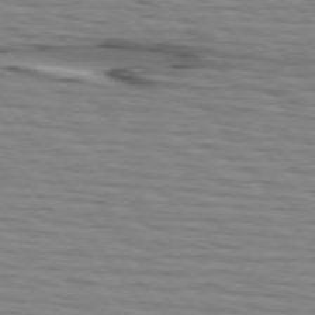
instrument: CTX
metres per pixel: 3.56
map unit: lApd
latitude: 74.8947
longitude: -71.8961
